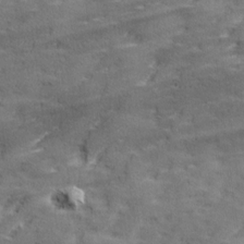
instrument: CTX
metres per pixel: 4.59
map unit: Ave
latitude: 18.3467
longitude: -136.1389
